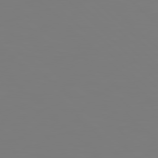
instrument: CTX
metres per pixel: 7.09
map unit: Hpe
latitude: 78.1200
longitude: 179.1053
